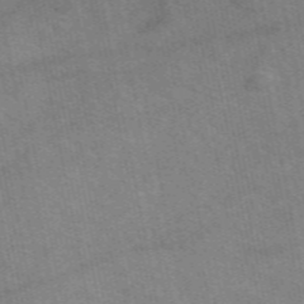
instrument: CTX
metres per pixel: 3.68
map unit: eAb
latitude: 51.3103
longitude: 109.8044
